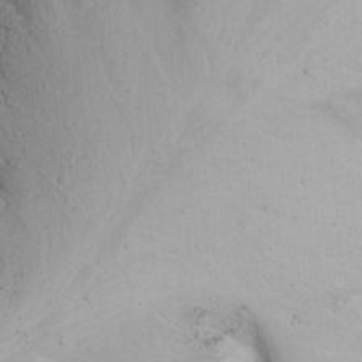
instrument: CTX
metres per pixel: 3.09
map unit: Nhu
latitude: -7.0297
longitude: -65.6883
